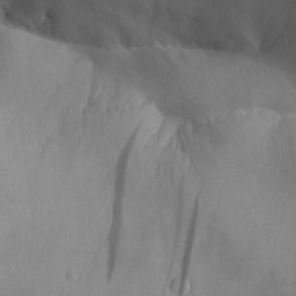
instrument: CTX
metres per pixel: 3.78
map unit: Aa
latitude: 25.8583
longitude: -128.1956
